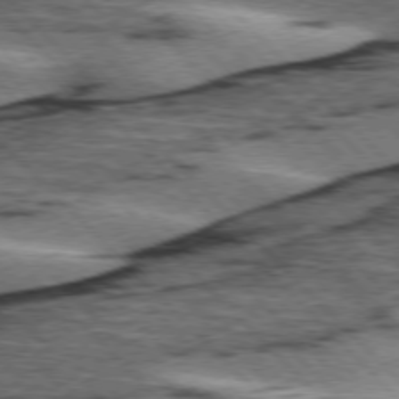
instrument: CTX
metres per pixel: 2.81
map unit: lApd
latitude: 75.8772
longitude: -79.0837
